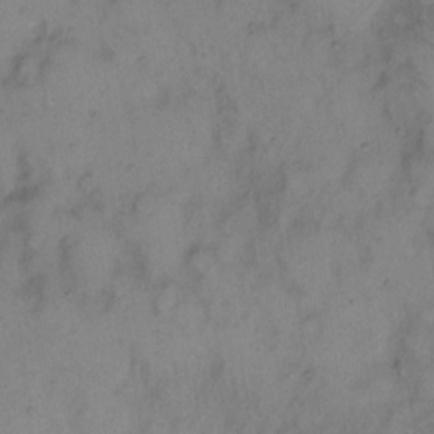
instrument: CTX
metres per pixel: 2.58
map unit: eHh
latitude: 8.3090
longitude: -62.6869
